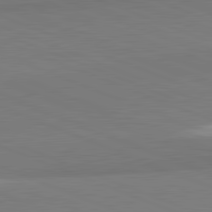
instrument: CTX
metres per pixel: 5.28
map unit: lApd
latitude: 82.0633
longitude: 160.1606
